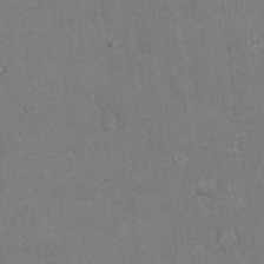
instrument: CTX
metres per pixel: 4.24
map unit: Hto
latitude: 18.4412
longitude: -61.2348
